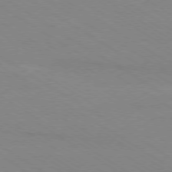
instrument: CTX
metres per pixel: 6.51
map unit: Ap
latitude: -78.8975
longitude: -84.3089
